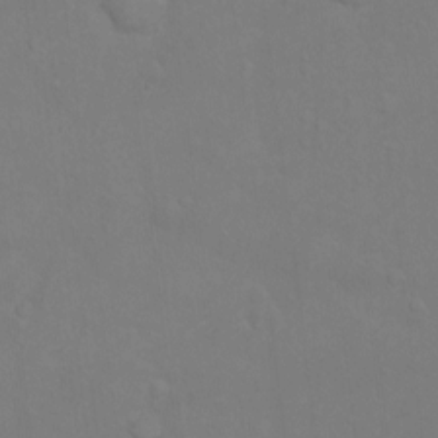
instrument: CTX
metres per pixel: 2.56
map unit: Hto
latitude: -6.9541
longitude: -35.3292
